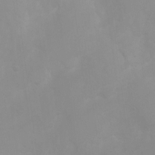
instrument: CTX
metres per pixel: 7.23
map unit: Ht
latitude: 3.2915
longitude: -23.0458
